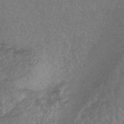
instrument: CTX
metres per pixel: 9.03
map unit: HNhu
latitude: -44.0661
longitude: 94.3873
